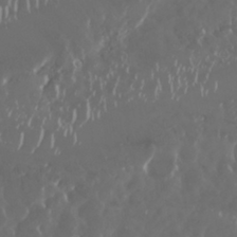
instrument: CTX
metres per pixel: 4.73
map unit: Nhu
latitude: 29.3293
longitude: -59.4615
